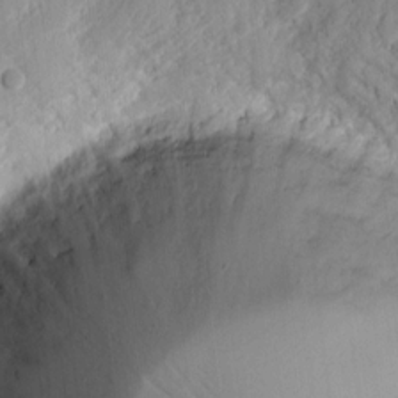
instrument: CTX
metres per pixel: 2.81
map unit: eHh
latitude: 9.0459
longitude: -74.4034
